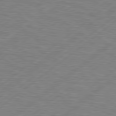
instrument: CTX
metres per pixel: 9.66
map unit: Hpe
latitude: 79.0459
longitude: -120.8758
